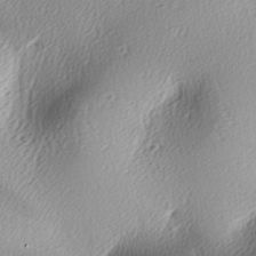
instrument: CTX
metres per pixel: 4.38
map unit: lAa
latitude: -5.7477
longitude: -122.9325
